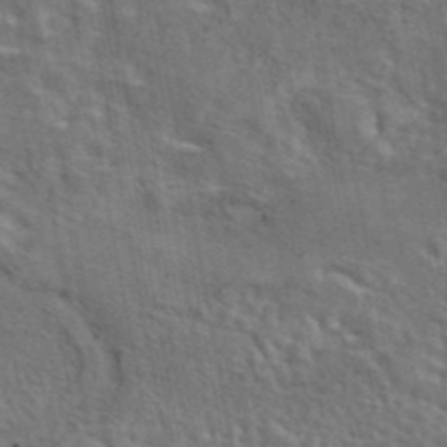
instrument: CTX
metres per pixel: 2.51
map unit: eAb
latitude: 43.9339
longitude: 113.3321
